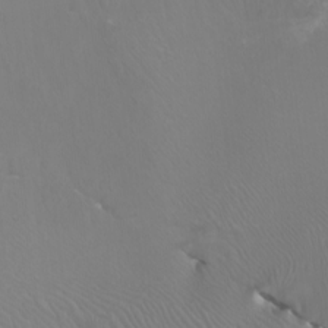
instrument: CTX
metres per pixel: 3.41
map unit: Htu
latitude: -6.3684
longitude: -71.0836
